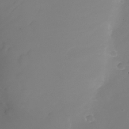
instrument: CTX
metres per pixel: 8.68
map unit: Nhu
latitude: -26.1794
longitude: -72.6113
